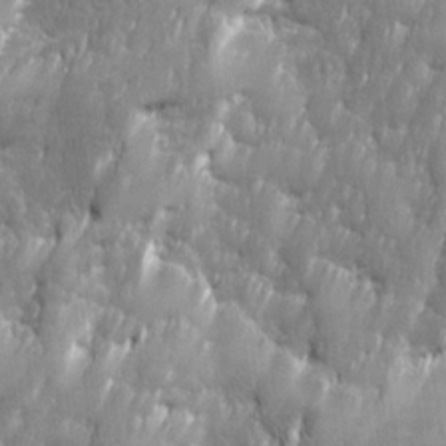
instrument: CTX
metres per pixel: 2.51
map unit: Ave
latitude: 16.1011
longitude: -135.6694
